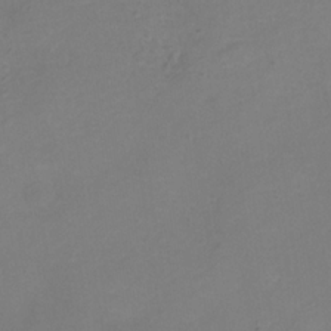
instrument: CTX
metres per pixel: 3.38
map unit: Hve
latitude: -32.6519
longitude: 93.1620
